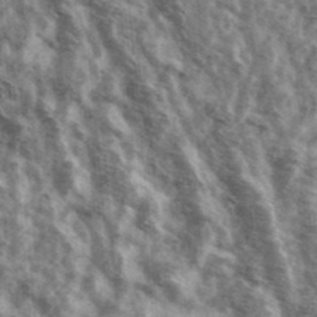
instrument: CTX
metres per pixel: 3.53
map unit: Ave
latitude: 42.2712
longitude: -106.9325
